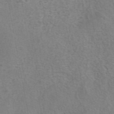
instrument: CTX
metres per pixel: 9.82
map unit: eAb
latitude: 42.3467
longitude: 105.0108
